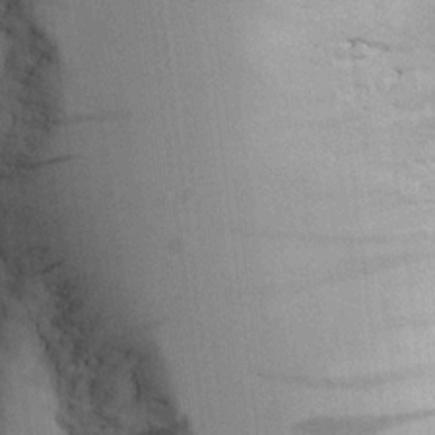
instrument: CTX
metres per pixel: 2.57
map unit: Aa
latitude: 20.6869
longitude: -144.2144
